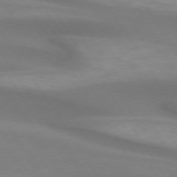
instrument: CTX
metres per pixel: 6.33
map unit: lApd
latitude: 74.1011
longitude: -50.6112
